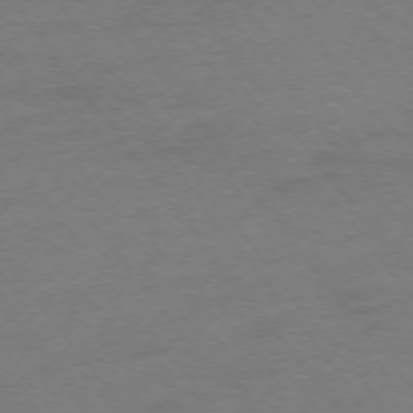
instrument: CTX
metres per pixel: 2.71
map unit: Ap
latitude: -75.6155
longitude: -73.2537
